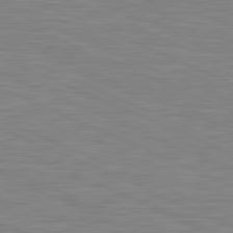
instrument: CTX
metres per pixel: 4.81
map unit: lApd
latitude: 81.4237
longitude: -170.9703
